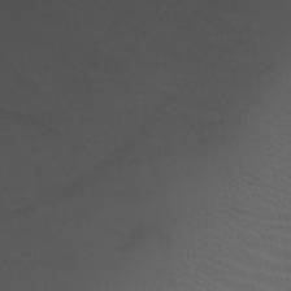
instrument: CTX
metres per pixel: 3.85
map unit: Nhu
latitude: -8.3495
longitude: -84.4223
